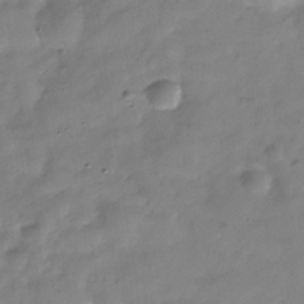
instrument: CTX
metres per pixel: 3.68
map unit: Hve
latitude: -32.3684
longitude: 91.6344
